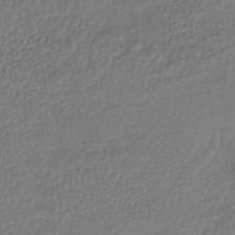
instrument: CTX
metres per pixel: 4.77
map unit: lHb
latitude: -38.5763
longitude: 61.7856
